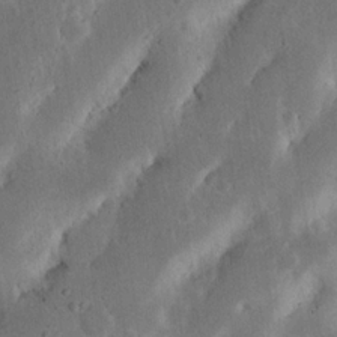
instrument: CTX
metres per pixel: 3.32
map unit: Nhu
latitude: 18.8191
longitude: -74.8191
